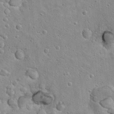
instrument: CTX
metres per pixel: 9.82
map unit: Hto
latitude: 15.8584
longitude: -37.5938
